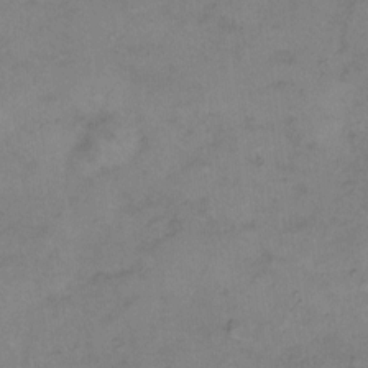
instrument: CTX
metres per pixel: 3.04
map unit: Hto
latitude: 6.4412
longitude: -61.8961
